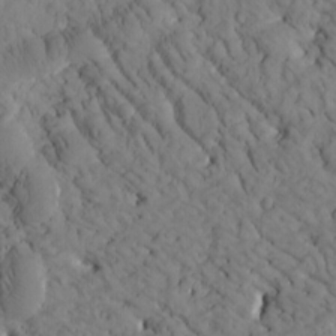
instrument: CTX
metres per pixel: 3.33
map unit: Htu
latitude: -1.9556
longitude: 173.8800
